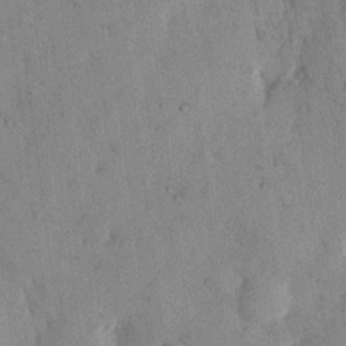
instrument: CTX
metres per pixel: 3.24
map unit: Hto
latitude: 12.1389
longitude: -61.1403
